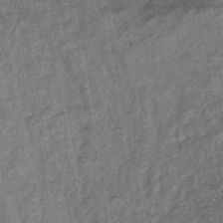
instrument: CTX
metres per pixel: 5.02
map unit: lHb
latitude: -43.5399
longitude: 80.3118
